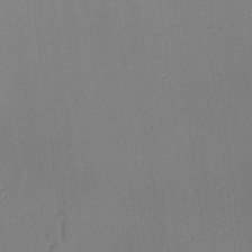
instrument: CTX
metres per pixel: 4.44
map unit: lAvf
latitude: 25.2725
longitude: -110.2523
